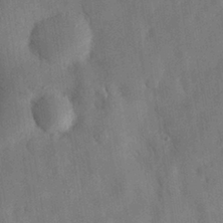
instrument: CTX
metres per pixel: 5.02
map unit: eHh
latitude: 30.8947
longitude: -76.2522
